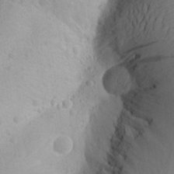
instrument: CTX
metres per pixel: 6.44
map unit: Aa
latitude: 27.1592
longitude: -145.1214
